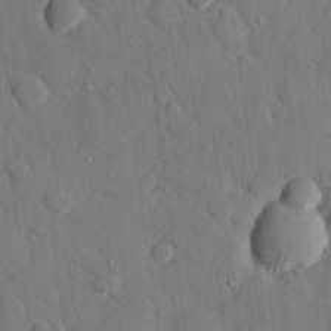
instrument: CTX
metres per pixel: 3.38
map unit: eHh
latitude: 27.3482
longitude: -78.9892
